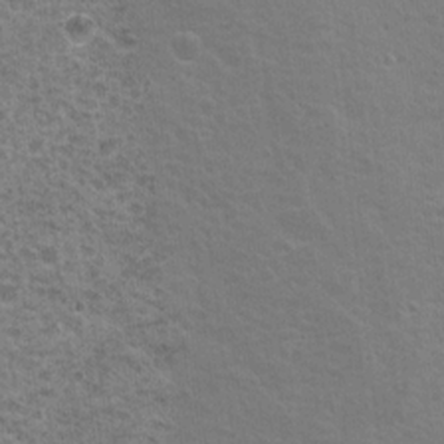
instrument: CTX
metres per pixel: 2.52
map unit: Nhu
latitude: 18.2144
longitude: -31.2348
